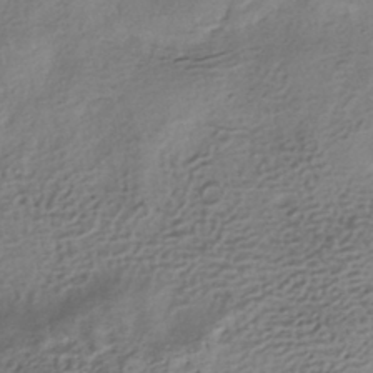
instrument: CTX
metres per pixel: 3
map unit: HNhu
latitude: -40.7652
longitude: 98.8975
